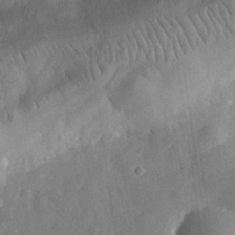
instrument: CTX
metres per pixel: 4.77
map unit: eHh
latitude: 30.6680
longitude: -78.1578
